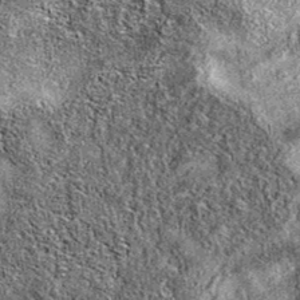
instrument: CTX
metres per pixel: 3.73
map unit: eAb
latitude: 37.3104
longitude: 106.1228
